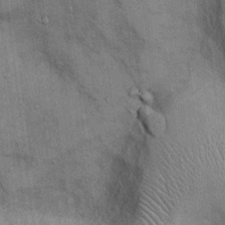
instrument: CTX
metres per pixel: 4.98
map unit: Ht
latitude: -3.3509
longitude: -14.0255
